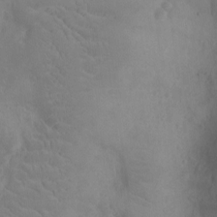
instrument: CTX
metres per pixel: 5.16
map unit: Nhu
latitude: -10.7652
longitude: -21.7072
